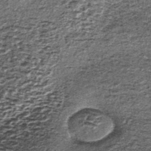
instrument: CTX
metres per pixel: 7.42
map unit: lHb
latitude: -39.9745
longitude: 65.2943
